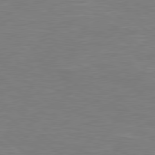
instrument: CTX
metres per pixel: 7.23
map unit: Hpe
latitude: 78.7624
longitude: -126.9325
